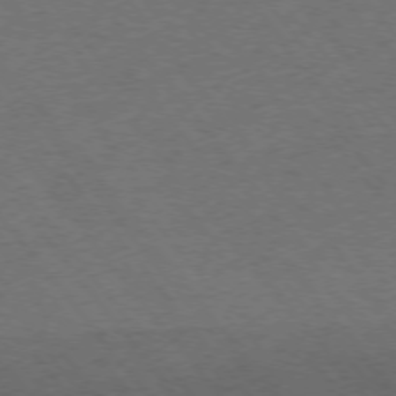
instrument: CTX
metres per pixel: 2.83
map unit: Ap
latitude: -75.9556
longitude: -64.2334
